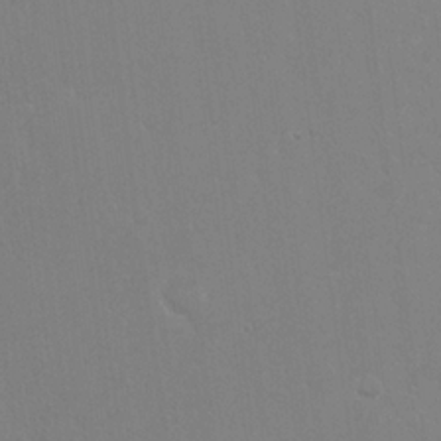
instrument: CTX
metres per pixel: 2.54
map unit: eHh
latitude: 21.6883
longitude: -58.4601
